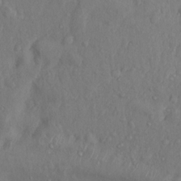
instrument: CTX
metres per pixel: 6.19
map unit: Hto
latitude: 14.2145
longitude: -29.4804
